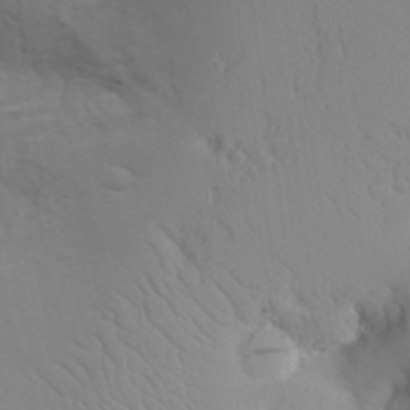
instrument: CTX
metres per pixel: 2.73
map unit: Aa
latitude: 31.3293
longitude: -141.2159
